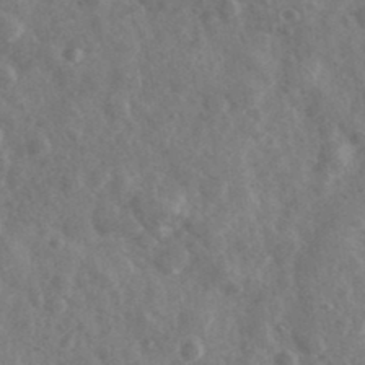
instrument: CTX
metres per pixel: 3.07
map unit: Ave
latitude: 38.3656
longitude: -107.0081
